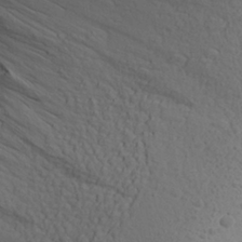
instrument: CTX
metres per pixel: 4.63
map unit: Aa
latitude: 27.0836
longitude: -143.0836
